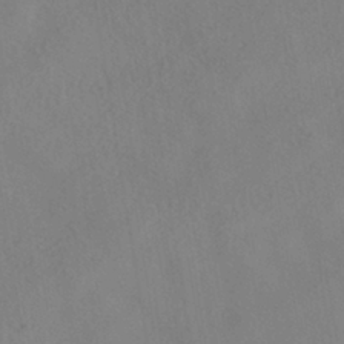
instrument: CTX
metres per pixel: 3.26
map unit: HNhu
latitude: -40.2928
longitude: 100.9919
